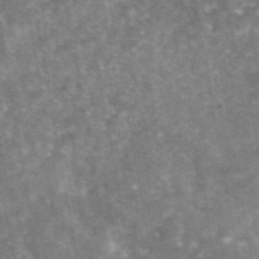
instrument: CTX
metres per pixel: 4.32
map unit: eAb
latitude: 46.2145
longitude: 120.9163
